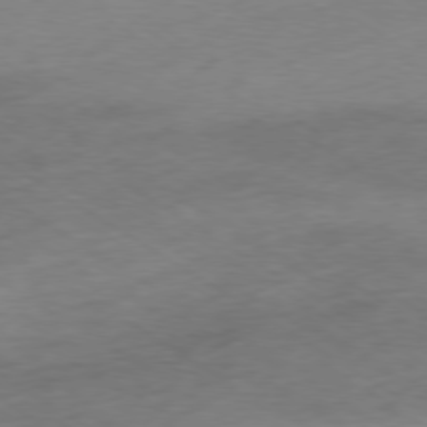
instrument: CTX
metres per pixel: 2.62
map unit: Ap
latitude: -79.0297
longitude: -58.6491
